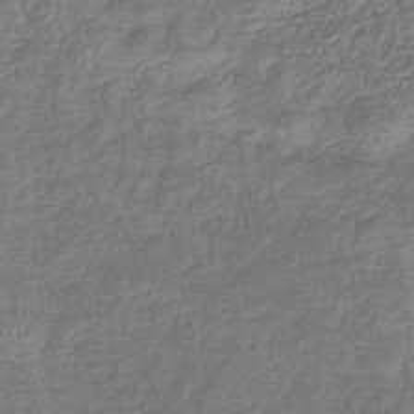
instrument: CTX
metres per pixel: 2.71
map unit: eHb
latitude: -32.6708
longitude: 74.5196
